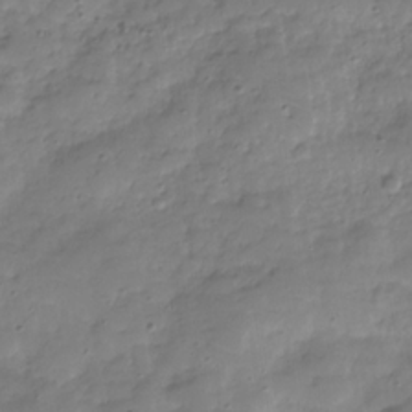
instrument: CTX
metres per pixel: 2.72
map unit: Hve
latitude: -30.6518
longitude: 95.6910
